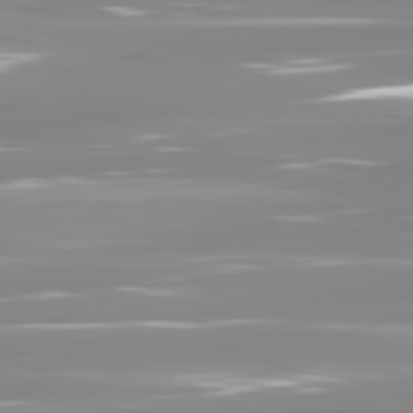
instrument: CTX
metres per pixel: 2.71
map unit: lApd
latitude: 81.7072
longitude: -137.6883
